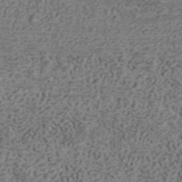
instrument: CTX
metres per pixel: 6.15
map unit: ANa
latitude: 42.1200
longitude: 30.0472
